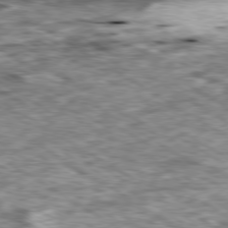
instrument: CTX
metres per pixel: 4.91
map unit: Ap
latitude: -80.3873
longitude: -90.9325
